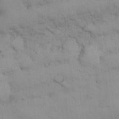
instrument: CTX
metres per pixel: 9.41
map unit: Nhu
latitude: 25.8394
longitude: -70.3278
